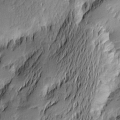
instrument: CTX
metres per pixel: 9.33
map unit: Htu
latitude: -2.2739
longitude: -177.3859
